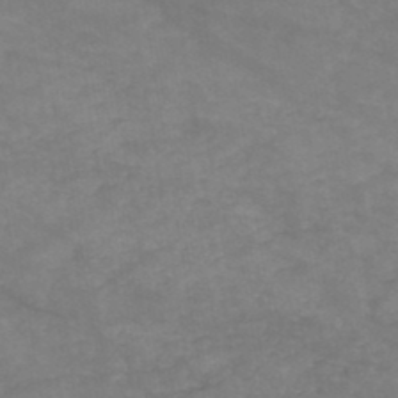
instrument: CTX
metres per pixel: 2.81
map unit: HNb
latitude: -46.0850
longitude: -37.0459
